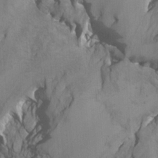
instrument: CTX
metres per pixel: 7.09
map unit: Htu
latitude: -7.3131
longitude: -66.5167
